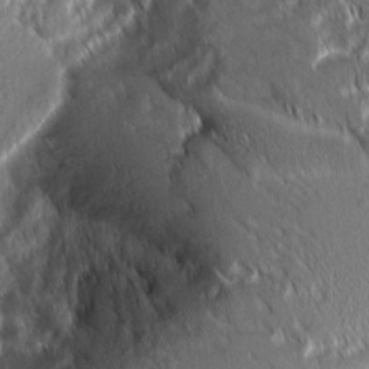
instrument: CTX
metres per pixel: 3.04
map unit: Aa
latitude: 8.2901
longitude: -130.8947
